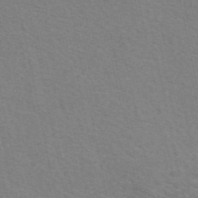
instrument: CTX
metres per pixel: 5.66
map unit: eAb
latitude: 51.0458
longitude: 111.3887
